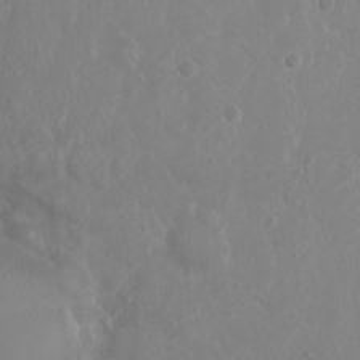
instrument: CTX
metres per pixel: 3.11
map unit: Nhu
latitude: 6.5546
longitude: -18.5356
